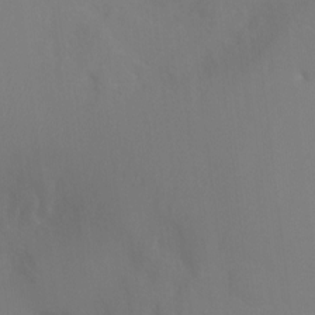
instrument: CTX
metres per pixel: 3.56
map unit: Ht
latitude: -6.8408
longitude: -30.9136
